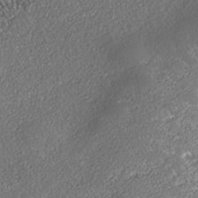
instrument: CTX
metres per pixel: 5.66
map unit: Nhe
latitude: -37.9745
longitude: -88.9703
